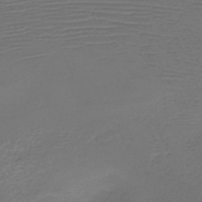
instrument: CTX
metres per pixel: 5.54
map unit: HNb
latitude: -47.8989
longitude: -41.5749
